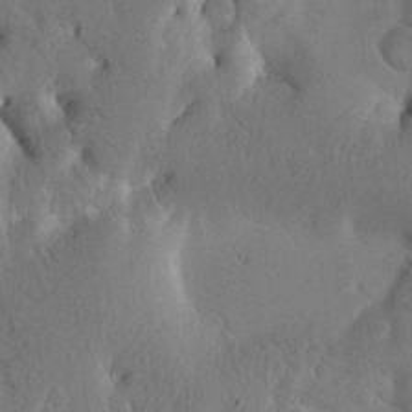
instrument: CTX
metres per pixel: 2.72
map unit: Htu
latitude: -3.0675
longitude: 169.0486
